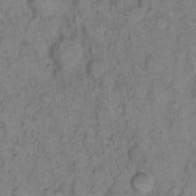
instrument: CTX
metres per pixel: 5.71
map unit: eHh
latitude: 8.0444
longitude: -63.4994
